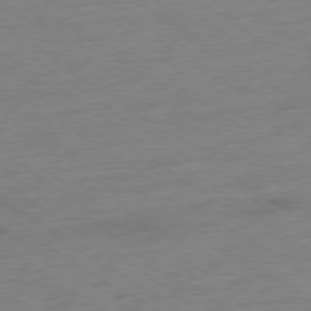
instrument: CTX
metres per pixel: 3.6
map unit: Ap
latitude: -79.3509
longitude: -67.6505
